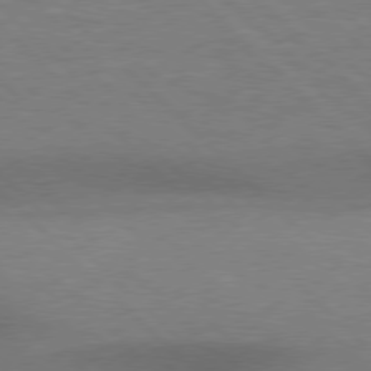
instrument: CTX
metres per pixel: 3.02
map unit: Hpe
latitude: 77.3859
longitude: -156.2522
